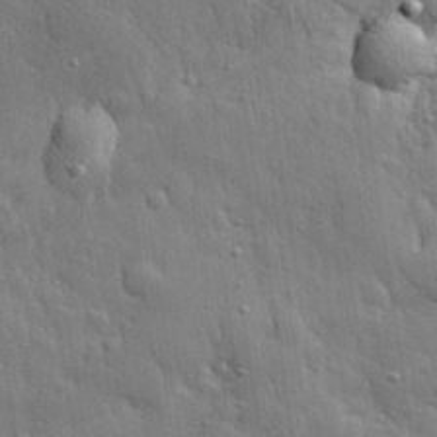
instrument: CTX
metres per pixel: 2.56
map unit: eHh
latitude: 31.9339
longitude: -79.2159
